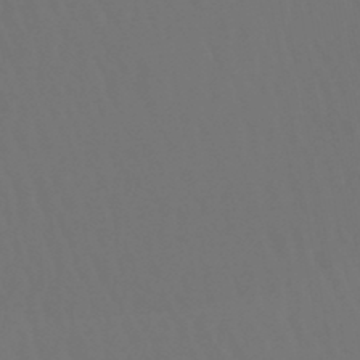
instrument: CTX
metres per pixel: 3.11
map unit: lHb
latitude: -47.2943
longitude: 75.7289
